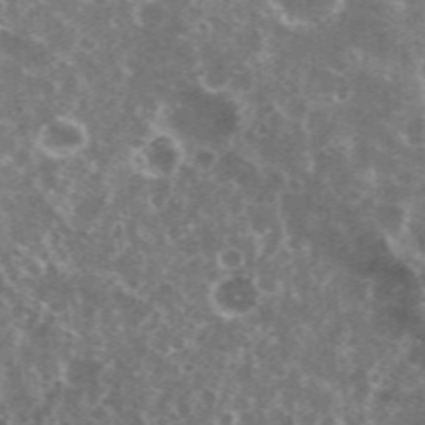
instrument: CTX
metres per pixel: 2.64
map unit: eHh
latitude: 35.4048
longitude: -59.5182
